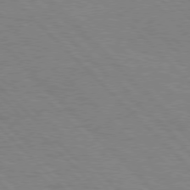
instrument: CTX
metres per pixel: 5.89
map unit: Hpe
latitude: 76.7435
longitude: -155.3104
